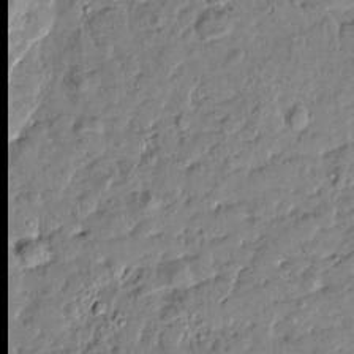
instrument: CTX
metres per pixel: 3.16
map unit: Htu
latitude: 1.0080
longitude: -179.9906
